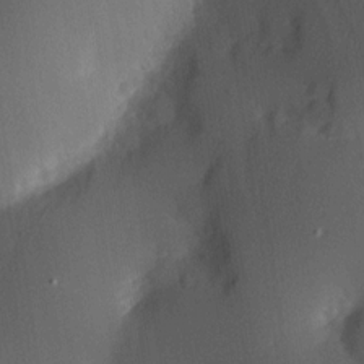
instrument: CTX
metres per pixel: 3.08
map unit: Hve
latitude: 13.2537
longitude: -89.8017
